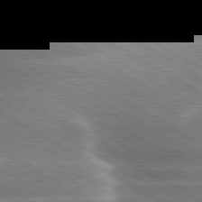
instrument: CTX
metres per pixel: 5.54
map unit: lApd
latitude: 80.3278
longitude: -120.4223
